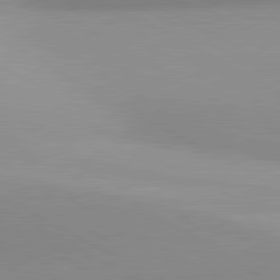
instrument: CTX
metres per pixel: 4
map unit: lApd
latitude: 80.8380
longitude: 135.4077
